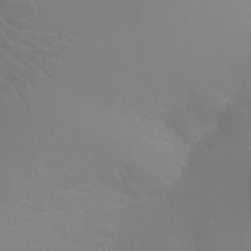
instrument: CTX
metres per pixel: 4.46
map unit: Ht
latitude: -3.9178
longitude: -25.2725
